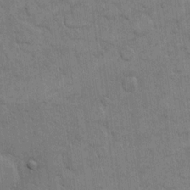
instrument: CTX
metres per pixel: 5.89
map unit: eHh
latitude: 12.0255
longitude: -65.4048
